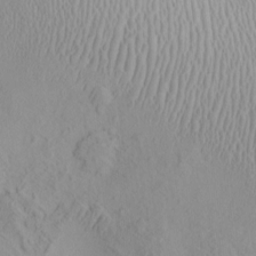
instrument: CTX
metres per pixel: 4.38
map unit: eHh
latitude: -1.5588
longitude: 18.8597
